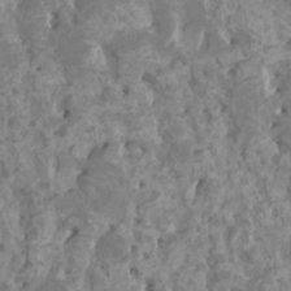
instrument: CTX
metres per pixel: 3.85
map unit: HNhu
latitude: 1.9717
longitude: 7.5210
